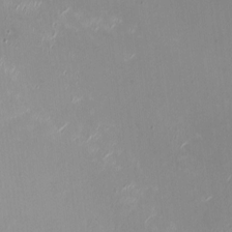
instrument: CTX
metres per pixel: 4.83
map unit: HNhu
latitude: -0.4818
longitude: -4.8569
